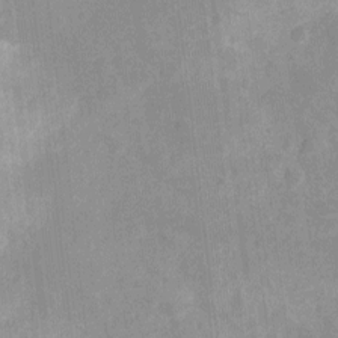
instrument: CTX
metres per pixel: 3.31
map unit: Ht
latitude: -12.7652
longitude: -24.0633
